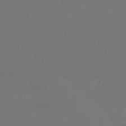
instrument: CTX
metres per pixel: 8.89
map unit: Nhu
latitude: -28.5007
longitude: -69.8772
